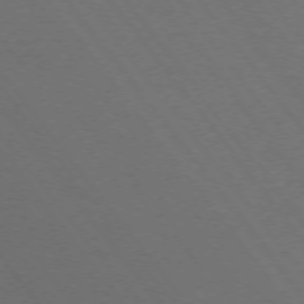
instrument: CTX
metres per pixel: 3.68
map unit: Ap
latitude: -75.5966
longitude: -75.0081
